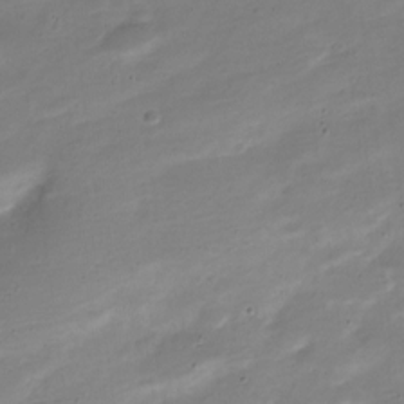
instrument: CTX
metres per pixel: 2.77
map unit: Nve
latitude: -21.9556
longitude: 105.0297
